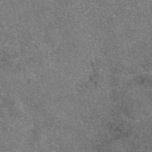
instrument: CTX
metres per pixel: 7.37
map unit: eAb
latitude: 48.3278
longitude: 107.9367
